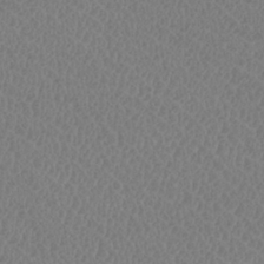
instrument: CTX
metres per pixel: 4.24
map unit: HNhu
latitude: -0.9920
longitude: -1.4237
